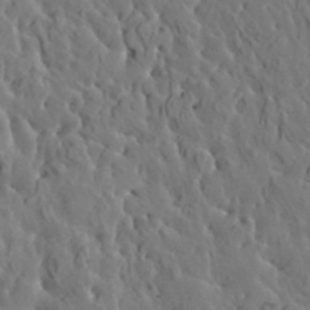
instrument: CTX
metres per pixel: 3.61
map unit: HNhu
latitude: 6.3845
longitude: -0.7435
